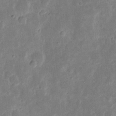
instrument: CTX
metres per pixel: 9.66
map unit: eHh
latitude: 7.7450
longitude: -70.3278
